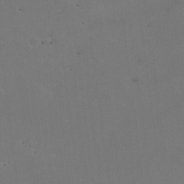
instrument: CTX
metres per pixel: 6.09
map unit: Nhu
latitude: -14.5952
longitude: -55.1592
